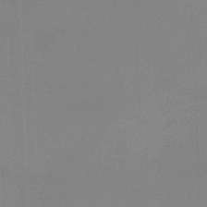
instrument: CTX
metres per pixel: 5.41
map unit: lHb
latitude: -45.5588
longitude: 63.8044
